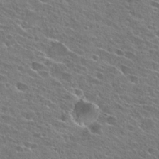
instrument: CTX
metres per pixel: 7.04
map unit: Hto
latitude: 26.2523
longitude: -44.3467
